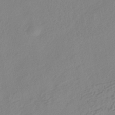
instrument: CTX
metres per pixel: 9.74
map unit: HNhu
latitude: -40.9353
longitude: 104.3873
